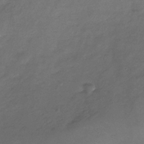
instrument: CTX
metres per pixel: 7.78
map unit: Nhe
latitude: -36.8597
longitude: -87.0080
